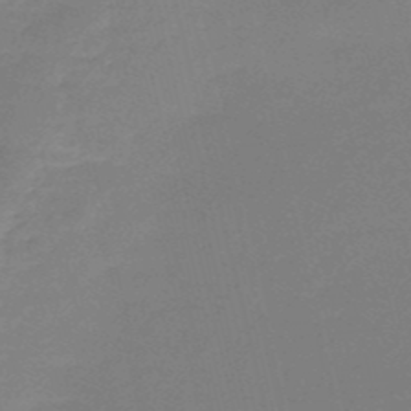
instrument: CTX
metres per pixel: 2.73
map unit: HNb
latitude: -49.9745
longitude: -42.1200
